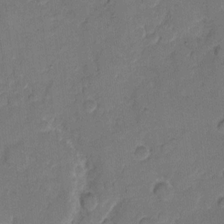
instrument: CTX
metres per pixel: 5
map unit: eHh
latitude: 9.4804
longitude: -64.2145
